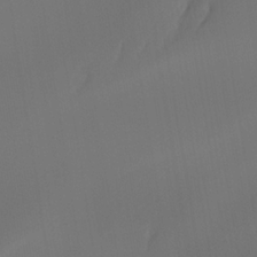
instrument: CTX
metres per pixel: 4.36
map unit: Ht
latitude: -4.9541
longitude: -62.6869
